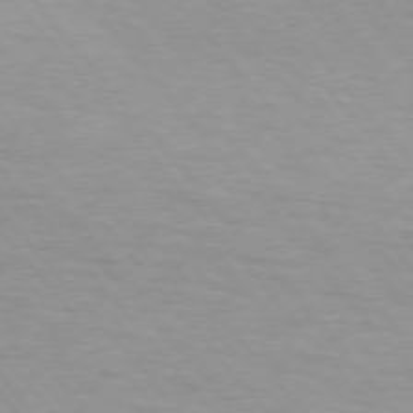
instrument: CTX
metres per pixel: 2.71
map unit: lApd
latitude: 74.3278
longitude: -60.4223
